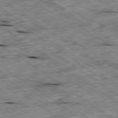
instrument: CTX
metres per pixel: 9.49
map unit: Ap
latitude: -79.8611
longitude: -87.9906
